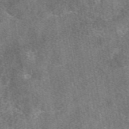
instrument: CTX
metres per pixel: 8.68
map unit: eAb
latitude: 48.4601
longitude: 108.9164
